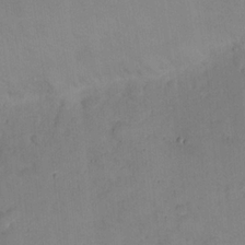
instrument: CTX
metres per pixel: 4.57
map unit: eHh
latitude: 21.2348
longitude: -61.6505
